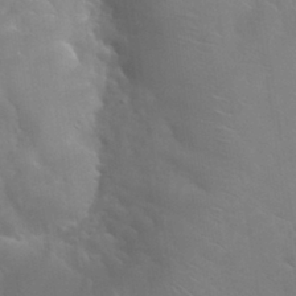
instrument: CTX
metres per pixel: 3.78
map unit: Nhu
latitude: 30.7058
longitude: -53.9150
